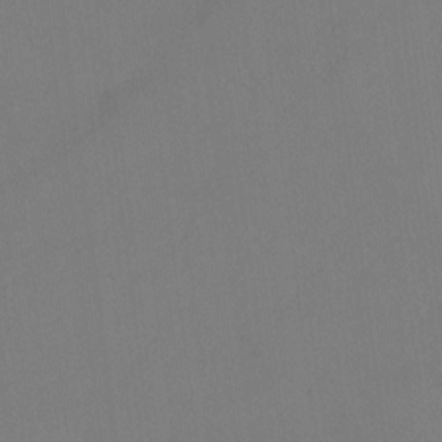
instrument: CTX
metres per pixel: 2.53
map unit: Hto
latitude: -12.5763
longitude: -39.8772
